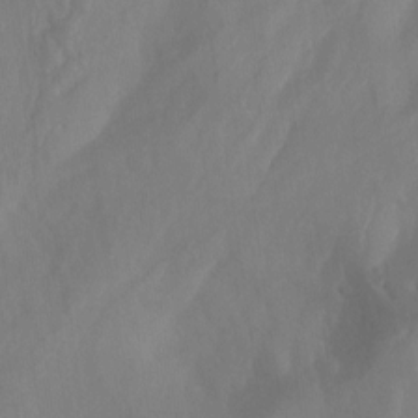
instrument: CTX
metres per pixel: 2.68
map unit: Nhu
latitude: -13.5210
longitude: -65.5183
